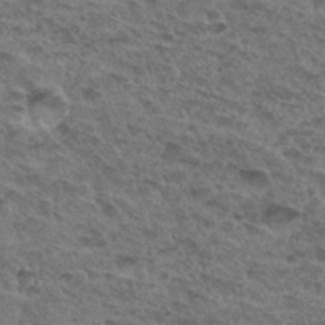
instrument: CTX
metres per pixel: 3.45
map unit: Hto
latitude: 32.2711
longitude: -47.8962
